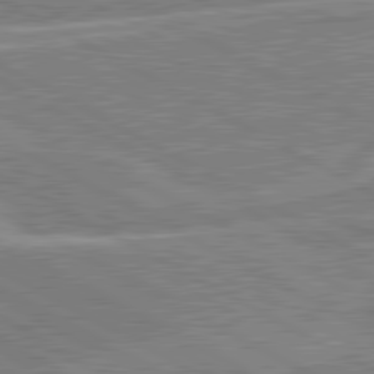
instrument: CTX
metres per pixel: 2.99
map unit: lApd
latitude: 80.8758
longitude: 124.0850
